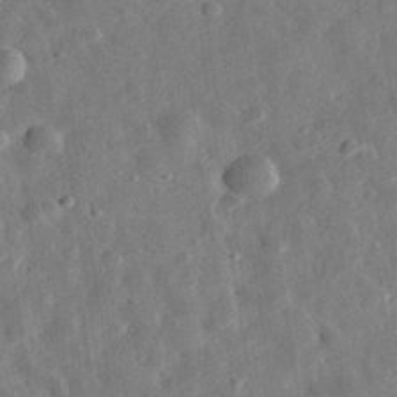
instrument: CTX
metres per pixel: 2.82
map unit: eHh
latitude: 32.3656
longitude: -77.3103
